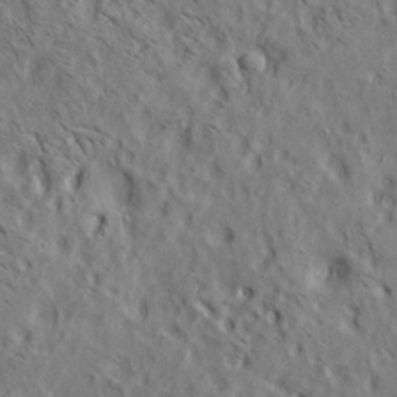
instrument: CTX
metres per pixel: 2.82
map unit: lAa
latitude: 19.8205
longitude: -139.8961
